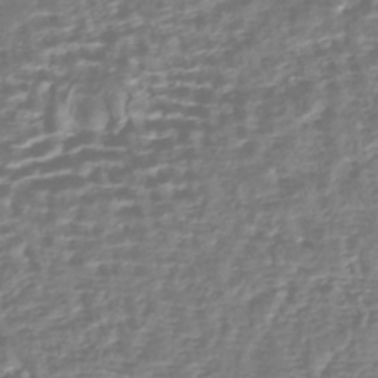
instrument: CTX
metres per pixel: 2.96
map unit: HNhu
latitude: -43.8044
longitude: 106.8408
